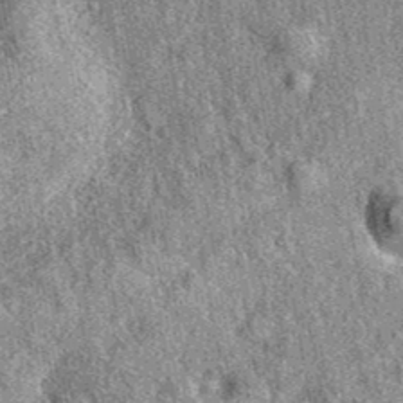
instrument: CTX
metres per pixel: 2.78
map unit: eAb
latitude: 39.3859
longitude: 108.6707
